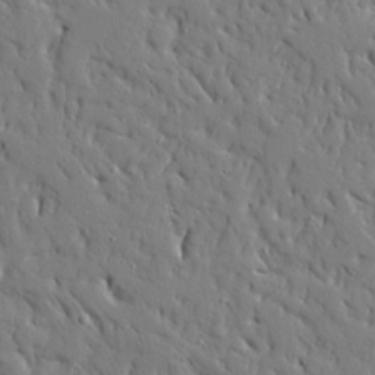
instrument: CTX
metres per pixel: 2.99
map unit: Aa
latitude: 15.5183
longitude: -140.8569
